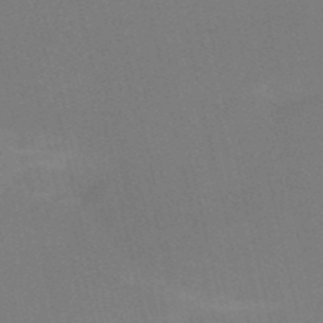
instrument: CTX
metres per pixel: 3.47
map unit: HNb
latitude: -51.8800
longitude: -45.3292
